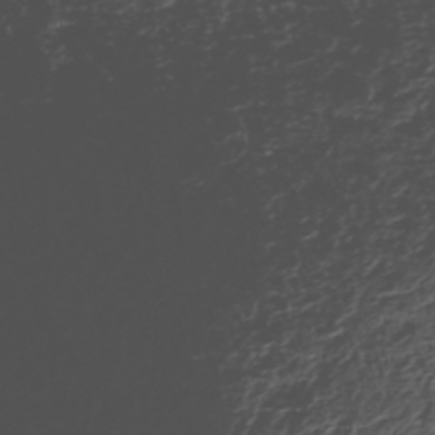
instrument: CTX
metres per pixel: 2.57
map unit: HNhu
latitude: -38.8786
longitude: 107.4077
